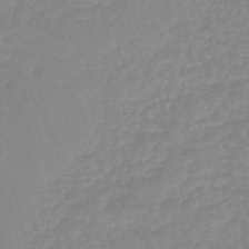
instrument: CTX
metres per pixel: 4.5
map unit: eHb
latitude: -44.8975
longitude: 80.8408
